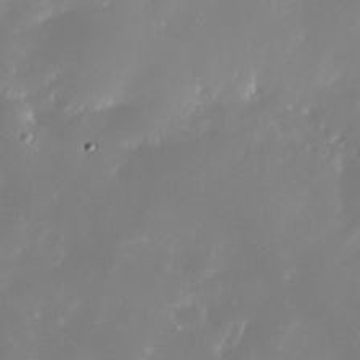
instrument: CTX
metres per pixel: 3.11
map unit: Nhe
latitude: -33.2943
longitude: -115.9906
